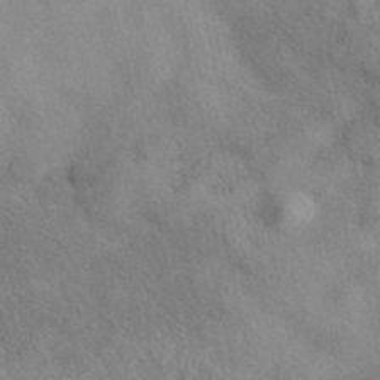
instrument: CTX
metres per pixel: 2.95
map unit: eAb
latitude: 40.5167
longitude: 109.4265
